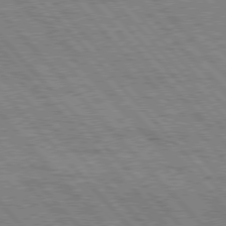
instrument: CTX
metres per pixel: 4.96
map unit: Hpe
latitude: 76.5168
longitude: -150.7813
